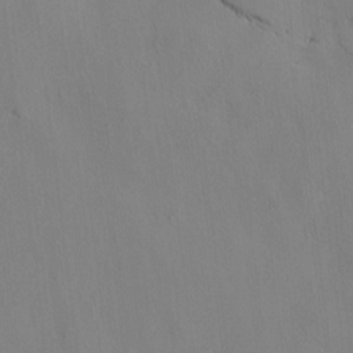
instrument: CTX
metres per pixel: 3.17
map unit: lAvf
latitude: 7.5938
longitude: 166.4251
